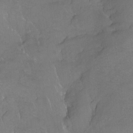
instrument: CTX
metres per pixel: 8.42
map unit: Ht
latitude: -7.6722
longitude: -36.4223
